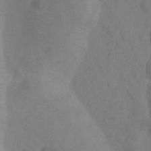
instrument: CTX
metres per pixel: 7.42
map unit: Ht
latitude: 1.8583
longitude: -21.1214
